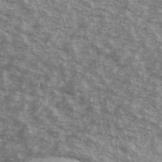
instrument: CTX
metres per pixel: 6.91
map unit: Ave
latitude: 40.8946
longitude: -109.2159
